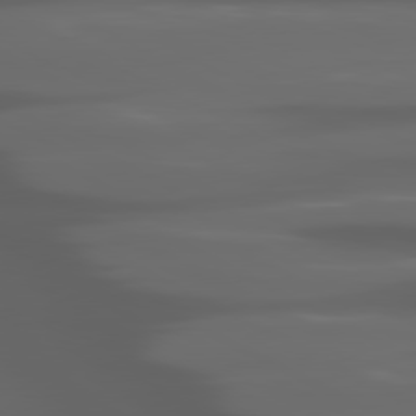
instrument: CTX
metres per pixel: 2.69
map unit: lApd
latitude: 80.4979
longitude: -140.7813
